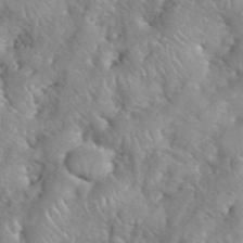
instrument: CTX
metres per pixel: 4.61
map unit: eHh
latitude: 40.0633
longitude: -56.8191
